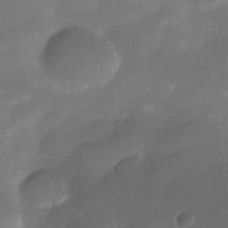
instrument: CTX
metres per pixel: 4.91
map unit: Nhe
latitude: -34.3117
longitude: -145.6505
